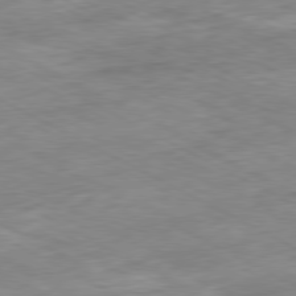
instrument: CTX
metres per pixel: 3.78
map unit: Ap
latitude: -80.7463
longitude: -80.6113
